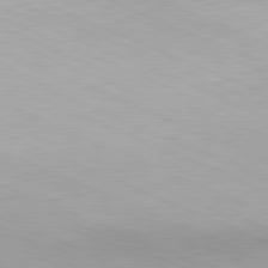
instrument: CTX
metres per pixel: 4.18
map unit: Hpe
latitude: -81.8989
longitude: 13.8234
